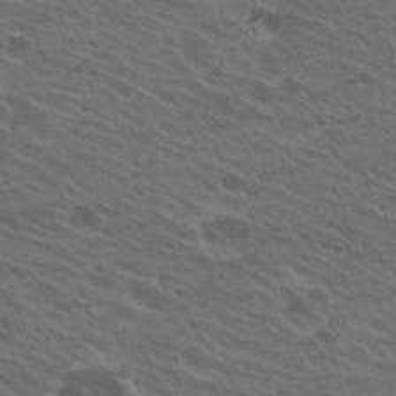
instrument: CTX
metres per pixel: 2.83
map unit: Hto
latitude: 24.4601
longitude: -30.3279
